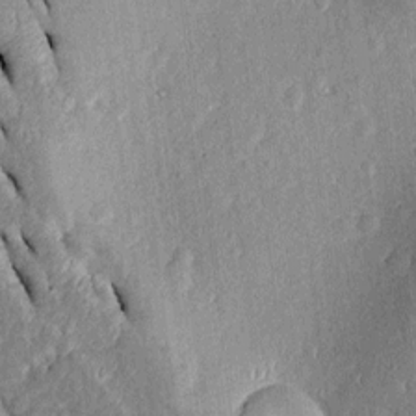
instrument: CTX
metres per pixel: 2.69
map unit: Htu
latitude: -0.7086
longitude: 150.3306
